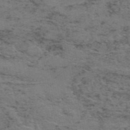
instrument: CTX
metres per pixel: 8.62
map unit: ANa
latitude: 50.4223
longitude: -82.2333
